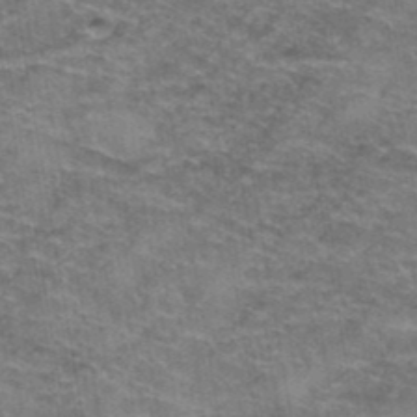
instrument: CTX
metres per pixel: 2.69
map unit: Hto
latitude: 39.4237
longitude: -42.3467
